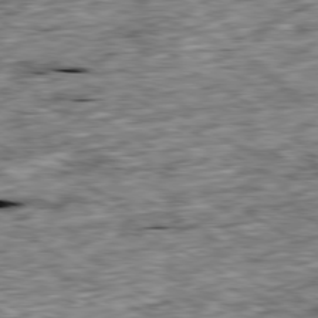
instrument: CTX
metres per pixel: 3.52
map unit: Ap
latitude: -80.2551
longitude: -90.4223
